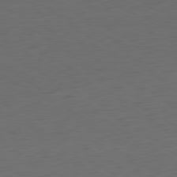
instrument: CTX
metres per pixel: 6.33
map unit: Ap
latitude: -80.9542
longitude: -60.7246
